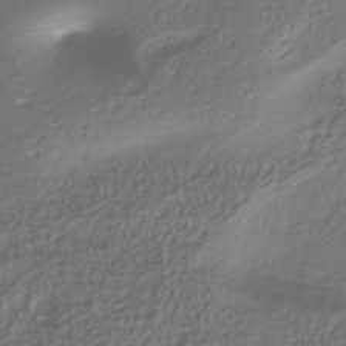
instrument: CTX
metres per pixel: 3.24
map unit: ANa
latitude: -37.8422
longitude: 94.9919
